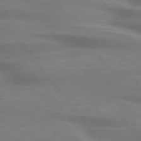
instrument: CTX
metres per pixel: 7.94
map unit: lApd
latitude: 75.5182
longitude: -60.0822
